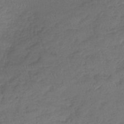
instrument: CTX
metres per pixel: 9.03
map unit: lHb
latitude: -39.1431
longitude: 68.1794
